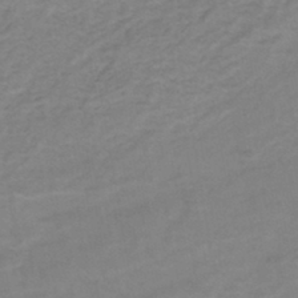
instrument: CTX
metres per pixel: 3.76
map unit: eHh
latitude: -44.7841
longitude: -30.0255
